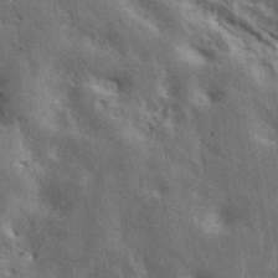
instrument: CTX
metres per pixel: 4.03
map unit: ANa
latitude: 42.4223
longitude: 49.6722
